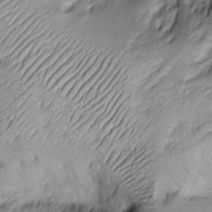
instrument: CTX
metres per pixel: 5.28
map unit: Htu
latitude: -7.2376
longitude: 156.4818
